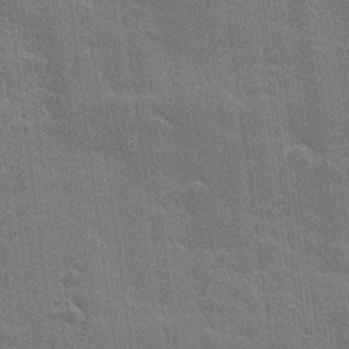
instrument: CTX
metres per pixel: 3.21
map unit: lHvf
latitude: 27.0836
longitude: 140.9353
